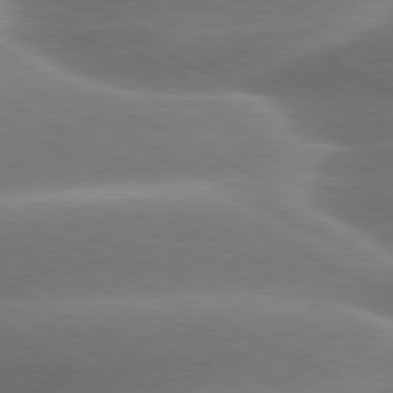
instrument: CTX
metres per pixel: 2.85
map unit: lApd
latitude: 79.4616
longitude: -116.0822
